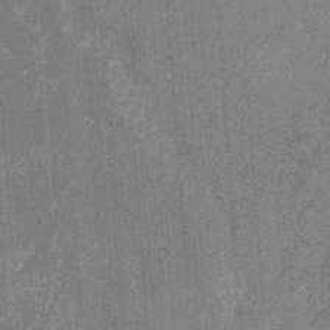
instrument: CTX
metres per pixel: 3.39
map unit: eHb
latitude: -31.5588
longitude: 69.6155
